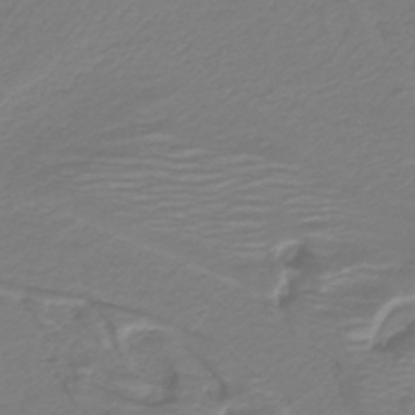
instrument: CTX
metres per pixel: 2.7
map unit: lHb
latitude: -42.4440
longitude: 52.4629
